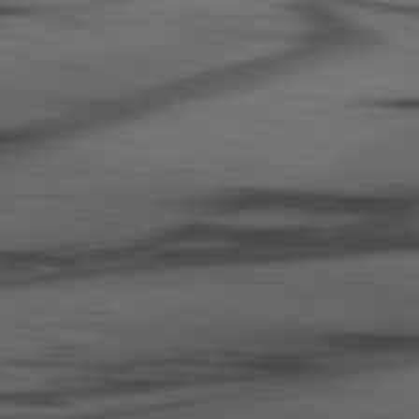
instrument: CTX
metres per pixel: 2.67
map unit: lApd
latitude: 80.7057
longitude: -85.1781
